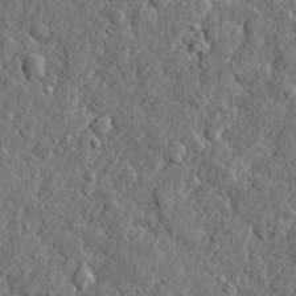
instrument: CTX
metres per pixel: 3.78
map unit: lHvf
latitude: 22.8002
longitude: 143.4643
